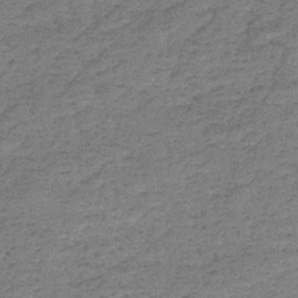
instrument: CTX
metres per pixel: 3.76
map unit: lHb
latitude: -39.6533
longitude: 67.9367
